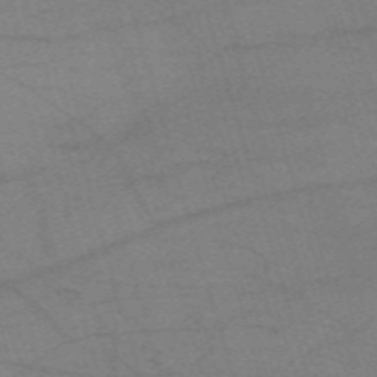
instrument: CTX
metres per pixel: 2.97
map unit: eHh
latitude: -61.3510
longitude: 54.1417
